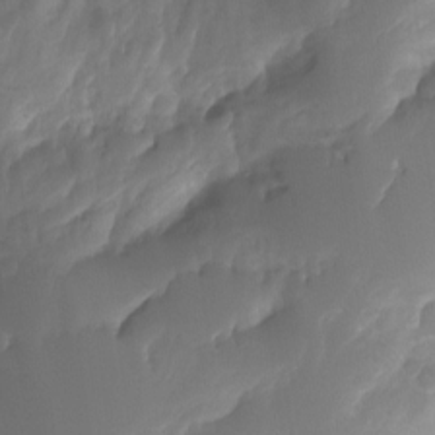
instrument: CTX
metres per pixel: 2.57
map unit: Ht
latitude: -14.6897
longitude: -56.9702
